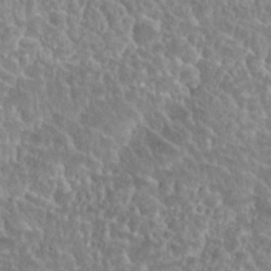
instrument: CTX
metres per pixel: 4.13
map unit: Nhu
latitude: 25.2537
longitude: -51.3481
